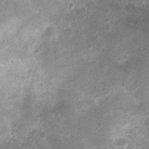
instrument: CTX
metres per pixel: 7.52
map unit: Nhu
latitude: 1.2348
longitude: -15.6127
